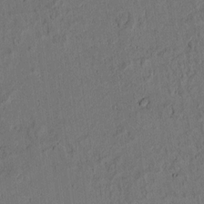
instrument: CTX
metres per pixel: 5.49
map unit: lAvf
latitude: 9.1214
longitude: 166.7085
